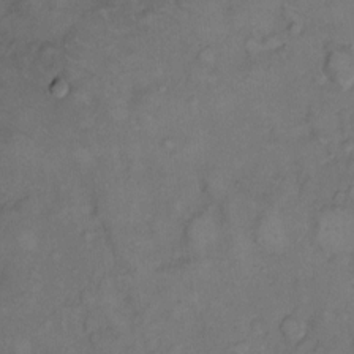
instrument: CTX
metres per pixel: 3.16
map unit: eHh
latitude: 8.3656
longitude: -62.4979
